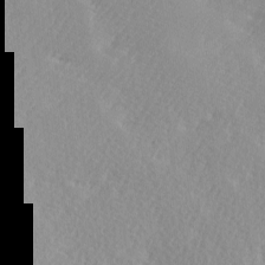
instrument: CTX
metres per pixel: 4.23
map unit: Ave
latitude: -0.1039
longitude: -114.5356
